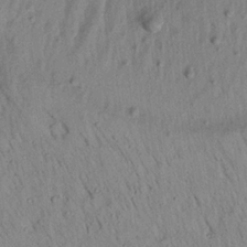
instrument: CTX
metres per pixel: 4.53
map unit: Aa
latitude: 19.2915
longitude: -147.4805
